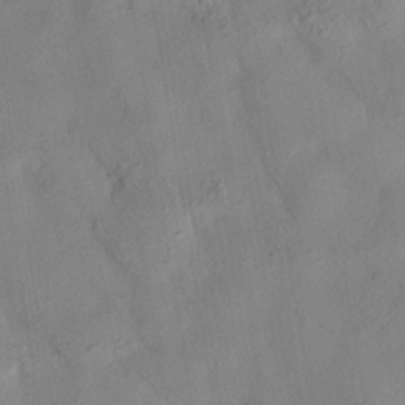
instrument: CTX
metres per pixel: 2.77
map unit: HNhu
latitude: 14.3657
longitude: 12.1795
